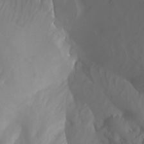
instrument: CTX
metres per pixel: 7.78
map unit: Nhu
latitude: -16.1228
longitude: -50.8758
